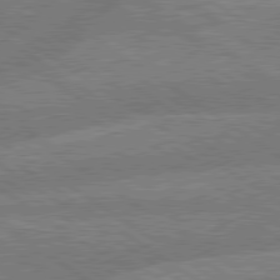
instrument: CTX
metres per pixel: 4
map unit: lApd
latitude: 79.5938
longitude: -161.5938
